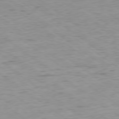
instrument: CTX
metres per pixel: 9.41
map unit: Hpe
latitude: -79.0486
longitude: 9.5588
